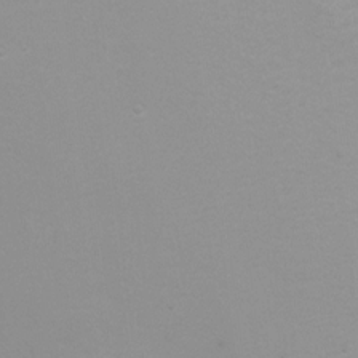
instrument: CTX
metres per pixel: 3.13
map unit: Hto
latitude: 7.0458
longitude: -30.9325
